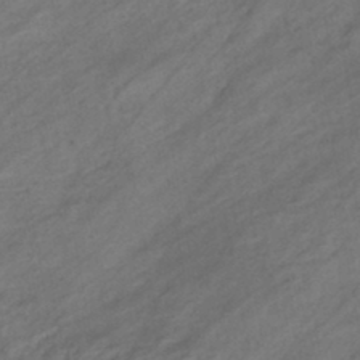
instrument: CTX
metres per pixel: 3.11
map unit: eHb
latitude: -43.3320
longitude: 85.6532
